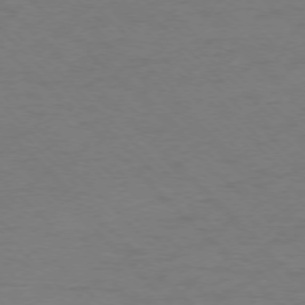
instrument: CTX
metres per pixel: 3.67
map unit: Ap
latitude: -75.6533
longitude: -78.7247
